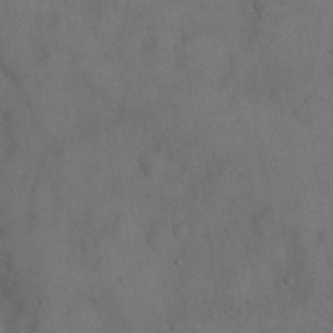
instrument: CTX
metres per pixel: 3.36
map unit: eHh
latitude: 18.7624
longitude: -64.7246
